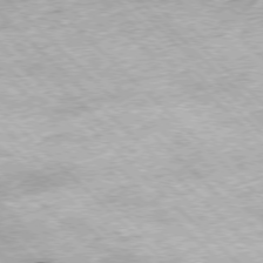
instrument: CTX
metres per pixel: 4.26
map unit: Hpe
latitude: -77.4076
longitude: 13.9367
